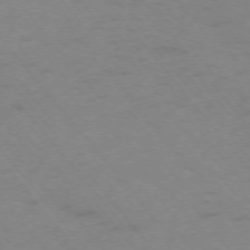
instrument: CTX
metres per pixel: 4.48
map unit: Ap
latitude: -75.3888
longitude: -70.4223
